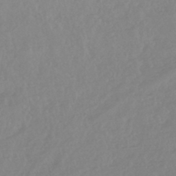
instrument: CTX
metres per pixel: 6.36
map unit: eHb
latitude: -45.6155
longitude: 84.8596
